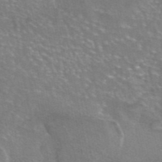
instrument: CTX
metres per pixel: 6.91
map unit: eAb
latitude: 45.4615
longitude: 106.1039
